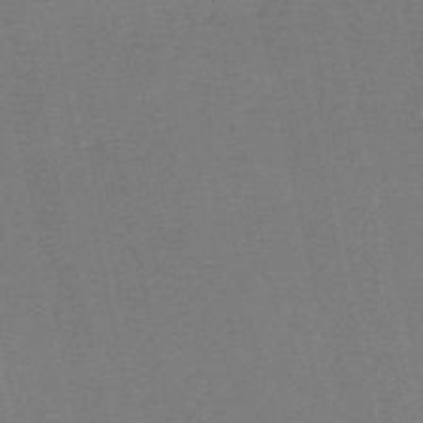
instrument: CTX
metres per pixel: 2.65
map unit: HNb
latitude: -55.8800
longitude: -42.2901
